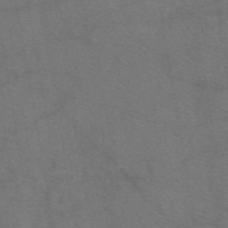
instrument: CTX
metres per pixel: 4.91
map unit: eAb
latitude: 47.8962
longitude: 110.8597
